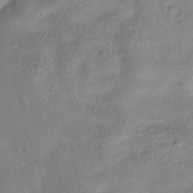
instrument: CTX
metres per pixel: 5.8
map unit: HNhu
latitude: -40.3495
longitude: 97.5021
